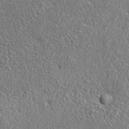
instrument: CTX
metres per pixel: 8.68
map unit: eAb
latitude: 35.6316
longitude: 111.7666
